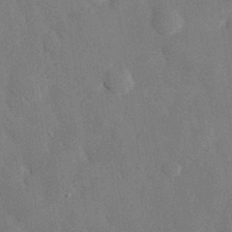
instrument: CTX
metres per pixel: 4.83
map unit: eHh
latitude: 29.8016
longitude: -81.1403
